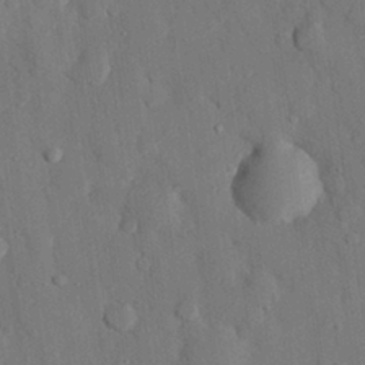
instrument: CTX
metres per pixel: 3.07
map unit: eHh
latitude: 27.3860
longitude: -78.8758
